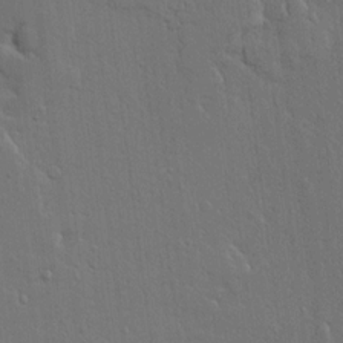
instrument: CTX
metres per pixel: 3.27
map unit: Ave
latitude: 13.7639
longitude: -131.8584
